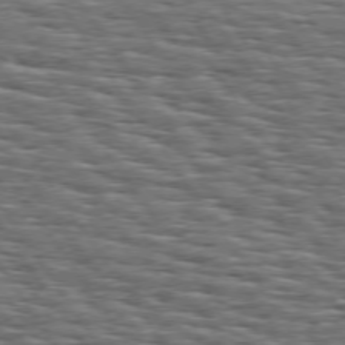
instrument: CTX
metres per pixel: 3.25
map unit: Hpe
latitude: 73.9906
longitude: -137.9906
